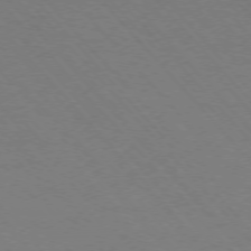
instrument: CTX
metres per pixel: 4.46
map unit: Ap
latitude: -75.9367
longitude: -63.4805
